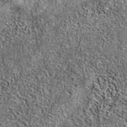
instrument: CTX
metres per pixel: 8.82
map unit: eAb
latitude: 37.2348
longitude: 105.6155
